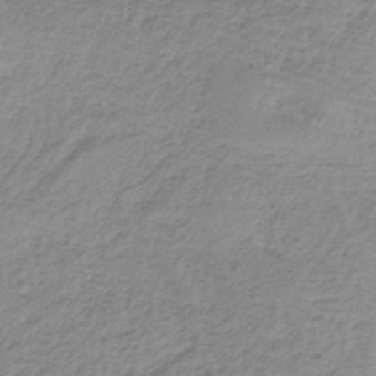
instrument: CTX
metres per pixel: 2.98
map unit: HNb
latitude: -33.2376
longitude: 60.6330
